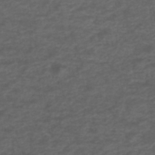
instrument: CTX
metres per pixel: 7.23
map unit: ANa
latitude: 39.4048
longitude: 23.1998
